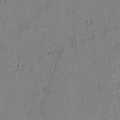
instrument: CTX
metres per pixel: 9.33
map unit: lAvf
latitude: 6.3089
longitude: 168.3306
